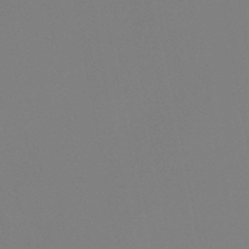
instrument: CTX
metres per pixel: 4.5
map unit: HNb
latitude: -44.4440
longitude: -44.4979
